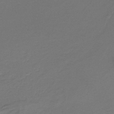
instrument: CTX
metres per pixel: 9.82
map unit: HNb
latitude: -36.7085
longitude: 53.5210
